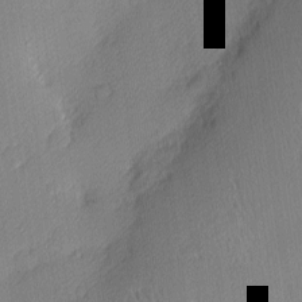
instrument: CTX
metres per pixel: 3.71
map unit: Nhu
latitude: 2.5168
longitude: -76.1766
